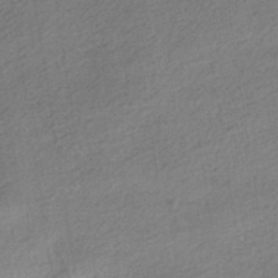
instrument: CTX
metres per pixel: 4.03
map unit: HNhu
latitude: -41.1809
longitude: 96.1984
